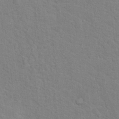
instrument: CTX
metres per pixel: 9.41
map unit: Hto
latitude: 16.6302
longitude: -38.2900
